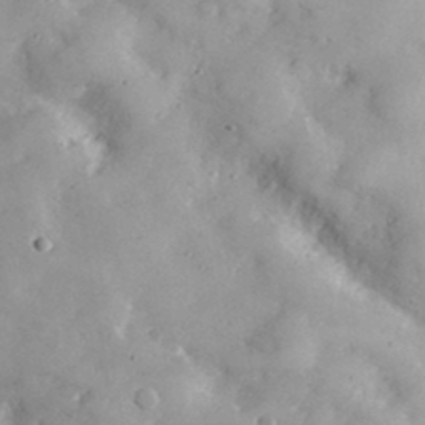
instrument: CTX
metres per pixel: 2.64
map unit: lHvf
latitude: 36.2145
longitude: -90.6113
